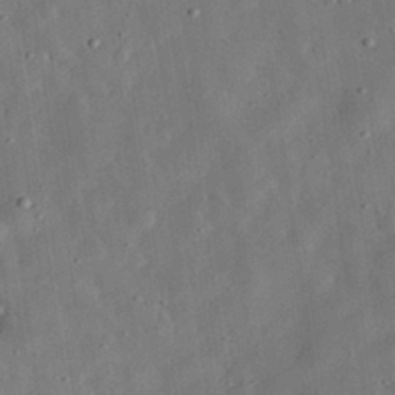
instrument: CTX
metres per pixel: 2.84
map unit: eHh
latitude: 31.8206
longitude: -76.1577
